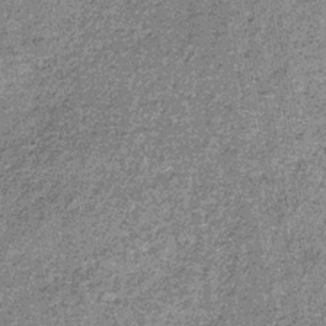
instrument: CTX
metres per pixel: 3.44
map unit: lHb
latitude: -37.5966
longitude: 65.8800
